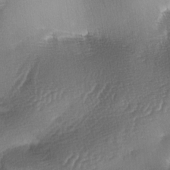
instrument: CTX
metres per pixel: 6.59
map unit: lAa
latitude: -4.4062
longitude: -128.5735
